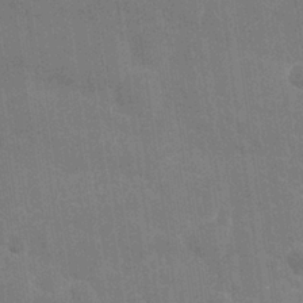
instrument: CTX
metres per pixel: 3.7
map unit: Nhu
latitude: 26.6869
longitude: -64.1767
